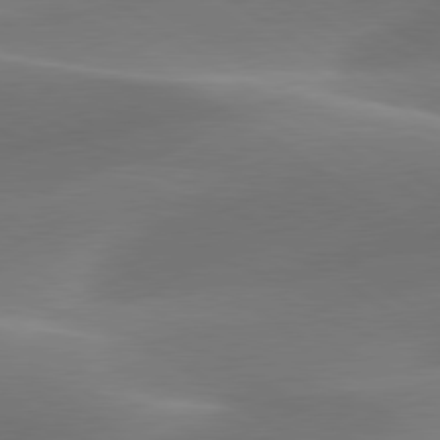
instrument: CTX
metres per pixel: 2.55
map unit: lApd
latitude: 79.8773
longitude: -91.6505
